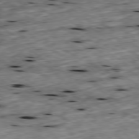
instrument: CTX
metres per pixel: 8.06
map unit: Ap
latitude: -79.5399
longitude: -91.1214
